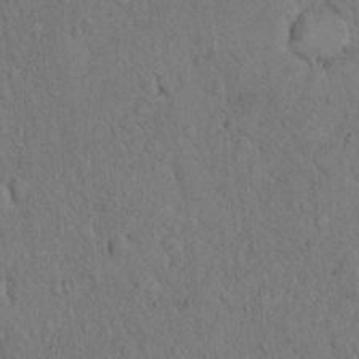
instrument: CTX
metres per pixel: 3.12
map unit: eHh
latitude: 18.5356
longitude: -62.2145
